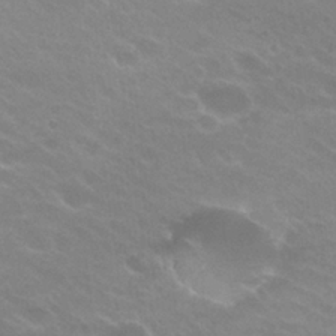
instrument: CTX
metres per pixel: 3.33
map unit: Hto
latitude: 25.6882
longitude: -37.1403
